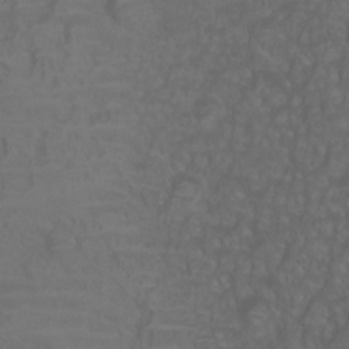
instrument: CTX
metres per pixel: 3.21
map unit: Ht
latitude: 0.0444
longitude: -32.6679
